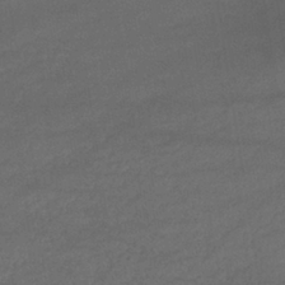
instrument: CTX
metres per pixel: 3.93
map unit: lHb
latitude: -38.7085
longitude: 68.9730
